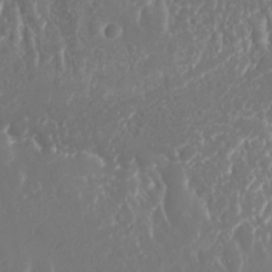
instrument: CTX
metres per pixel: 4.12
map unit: Nhu
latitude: -28.9542
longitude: -70.1578
